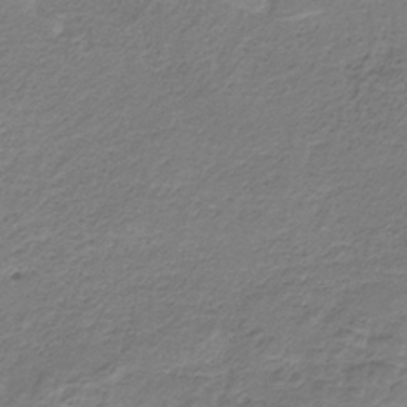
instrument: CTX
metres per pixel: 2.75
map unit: HNb
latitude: -33.6911
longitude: 60.7652
